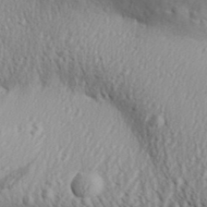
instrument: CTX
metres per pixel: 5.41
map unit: Aa
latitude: 30.1578
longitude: -139.0458
